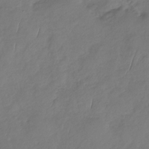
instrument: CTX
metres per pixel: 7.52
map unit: Nhu
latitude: -29.8233
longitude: -59.0270
